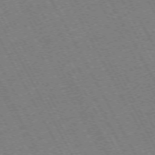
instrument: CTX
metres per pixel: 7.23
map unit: Hpe
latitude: -72.7274
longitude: 10.8408
